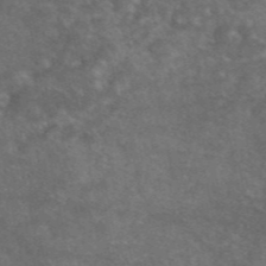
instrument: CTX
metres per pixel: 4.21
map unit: eAb
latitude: 46.8947
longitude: 119.7289
